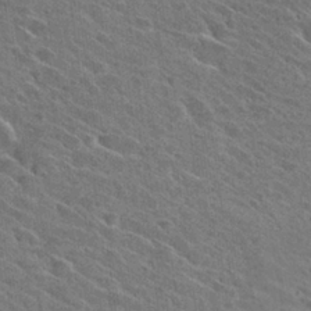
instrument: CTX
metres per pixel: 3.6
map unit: Hto
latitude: 26.1200
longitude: -40.7624
